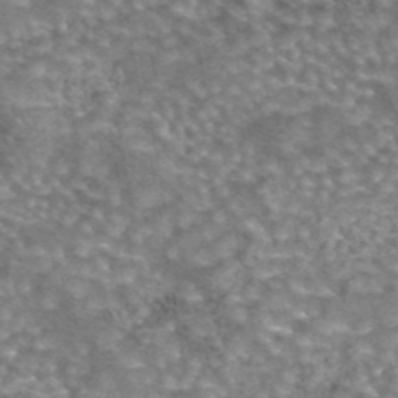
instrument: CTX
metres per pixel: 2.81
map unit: eAb
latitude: 44.3089
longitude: 105.8422
